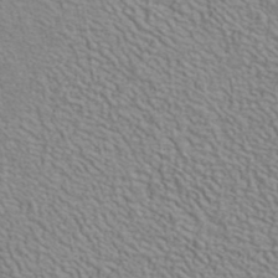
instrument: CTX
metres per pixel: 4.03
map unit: ANa
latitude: 41.1403
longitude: 29.2565
